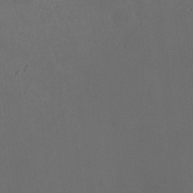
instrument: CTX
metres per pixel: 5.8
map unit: HNhu
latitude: 0.1766
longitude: -1.5560
